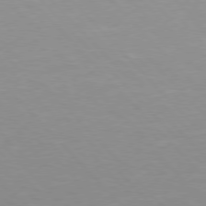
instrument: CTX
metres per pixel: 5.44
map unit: Hpe
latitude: 76.2333
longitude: -155.9339
